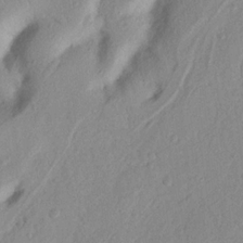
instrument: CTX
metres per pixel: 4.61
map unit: Nhu
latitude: 19.4426
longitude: -77.0647
